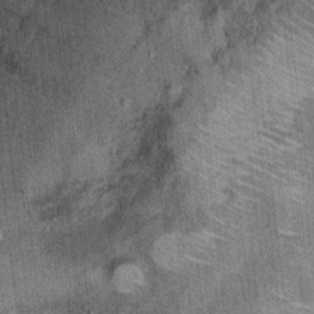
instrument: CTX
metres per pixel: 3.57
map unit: Ht
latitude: 9.2915
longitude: -38.0633
